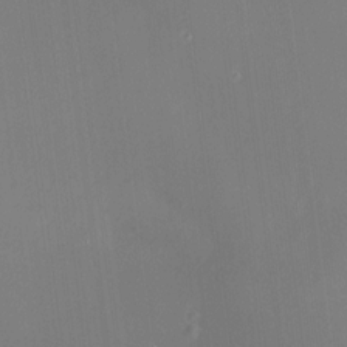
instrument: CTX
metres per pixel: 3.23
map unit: HNhu
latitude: 9.9906
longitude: 11.0298
